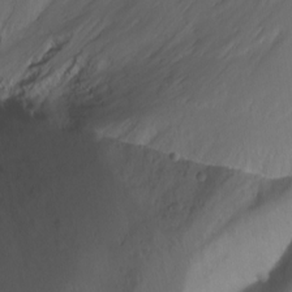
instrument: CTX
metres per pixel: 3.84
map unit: Aa
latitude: -13.2754
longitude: -68.2712
